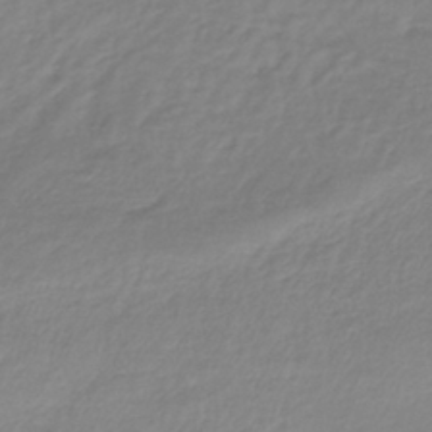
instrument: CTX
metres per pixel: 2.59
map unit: lHb
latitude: -40.2550
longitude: 70.2173
